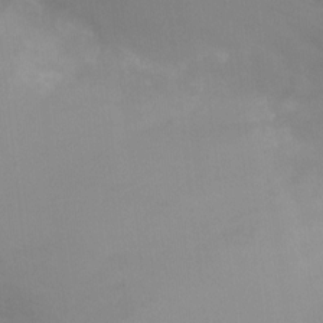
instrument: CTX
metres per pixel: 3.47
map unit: Ht
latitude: -8.7652
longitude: -28.6490
